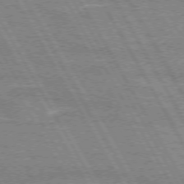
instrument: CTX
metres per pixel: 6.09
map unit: lApd
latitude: 72.5924
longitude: -55.2348
